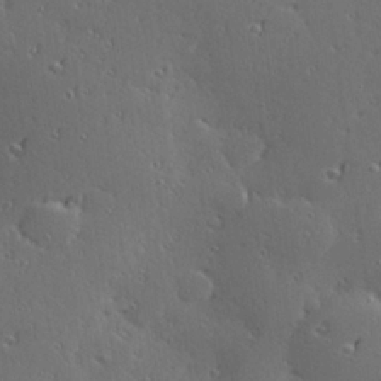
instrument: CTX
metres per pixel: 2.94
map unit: Hve
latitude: 27.8395
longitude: -92.6301
